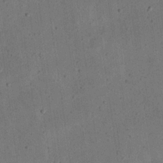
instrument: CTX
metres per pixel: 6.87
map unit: eHh
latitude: 24.0444
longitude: -69.0648
